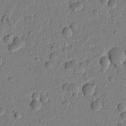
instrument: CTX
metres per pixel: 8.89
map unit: Htu
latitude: -0.8975
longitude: 170.1417
